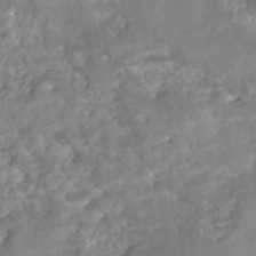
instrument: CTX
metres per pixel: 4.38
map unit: Nhe
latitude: -48.3496
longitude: -173.0647
